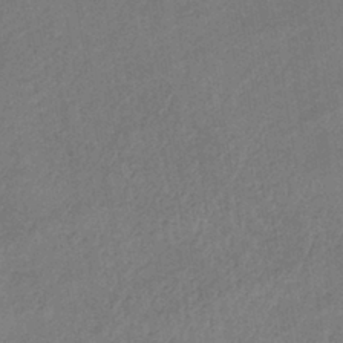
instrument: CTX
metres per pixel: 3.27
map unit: lHb
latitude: -38.5574
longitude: 72.7652
